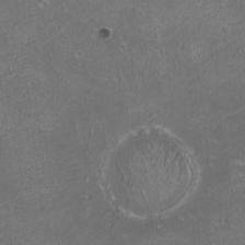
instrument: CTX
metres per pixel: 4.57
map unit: eHh
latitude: -1.2565
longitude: -78.4412
